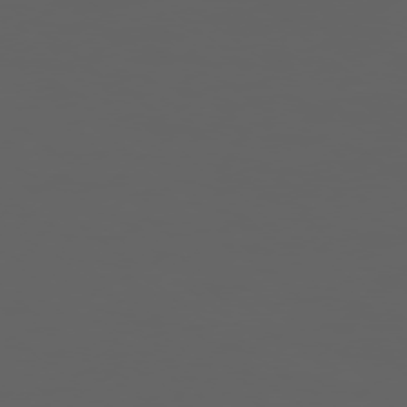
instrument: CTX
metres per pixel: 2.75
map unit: Ap
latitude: -77.4454
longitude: -75.8205
